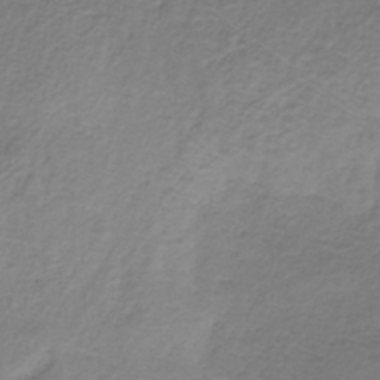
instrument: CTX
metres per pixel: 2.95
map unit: HNb
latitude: -33.1620
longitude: 57.9367
